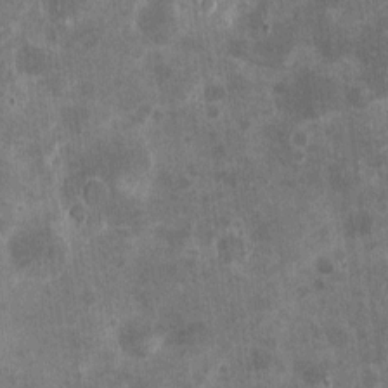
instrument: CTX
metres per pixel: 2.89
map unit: eHh
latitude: 4.4223
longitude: -71.6316
